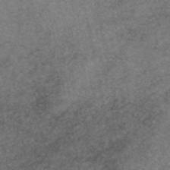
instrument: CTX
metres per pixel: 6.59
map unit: eAb
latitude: 47.4238
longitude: 105.1431
